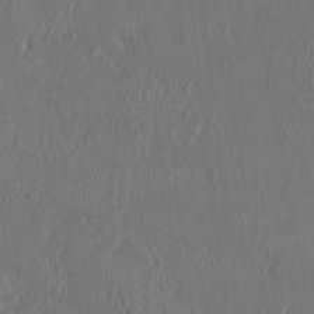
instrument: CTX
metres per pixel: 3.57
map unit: HNhu
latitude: 3.9717
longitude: -6.4223
